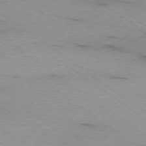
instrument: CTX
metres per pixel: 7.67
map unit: Ap
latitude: -79.0297
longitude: -99.2348
